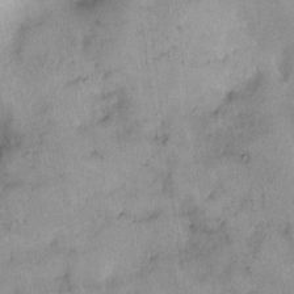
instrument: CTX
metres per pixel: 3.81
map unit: HNhu
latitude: 3.8394
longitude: -5.0836
